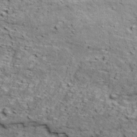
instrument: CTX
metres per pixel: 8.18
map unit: Ave
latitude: 18.3656
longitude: -134.1200
